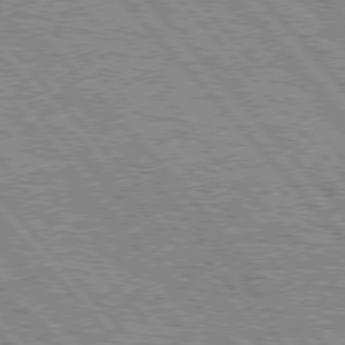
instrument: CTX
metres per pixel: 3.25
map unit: Hpe
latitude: 75.8583
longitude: -126.2901
